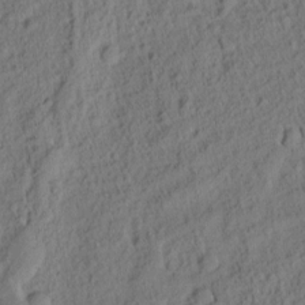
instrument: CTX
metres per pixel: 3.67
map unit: Ht
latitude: 7.7639
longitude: -76.0633
